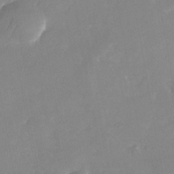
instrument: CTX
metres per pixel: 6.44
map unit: Nhu
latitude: -25.7477
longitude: -70.1767
